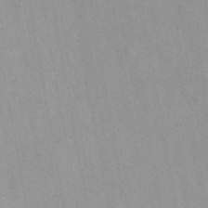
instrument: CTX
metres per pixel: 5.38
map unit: eAb
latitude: 44.2900
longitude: 115.4643
